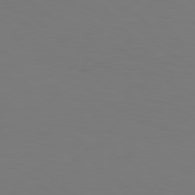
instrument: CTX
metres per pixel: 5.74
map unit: Hpe
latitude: 77.1592
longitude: -133.7261
